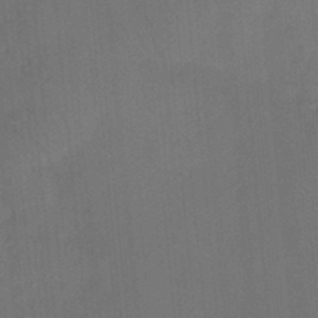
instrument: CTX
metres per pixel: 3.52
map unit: HNhu
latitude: 12.6302
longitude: 10.7274
